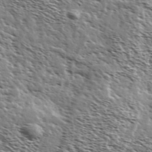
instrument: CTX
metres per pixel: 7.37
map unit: Ave
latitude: 37.4238
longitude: -110.7246
